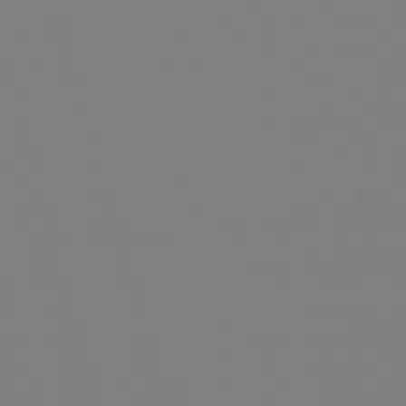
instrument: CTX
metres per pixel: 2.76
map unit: eHb
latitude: -50.0661
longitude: 68.7085
